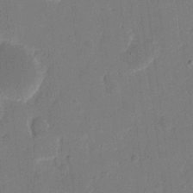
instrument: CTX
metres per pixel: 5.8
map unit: eHh
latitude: 6.7813
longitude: -66.8946
